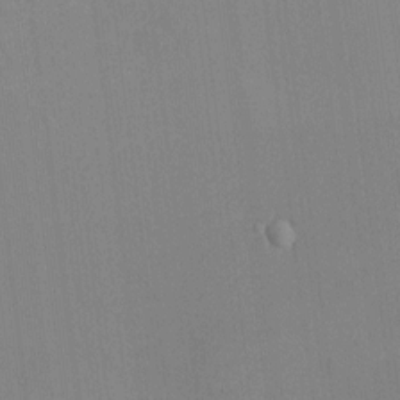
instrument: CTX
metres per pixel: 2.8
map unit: HNhu
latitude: 0.5734
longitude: -5.2537
